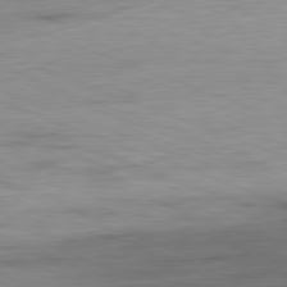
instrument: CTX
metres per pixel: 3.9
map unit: Ap
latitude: -81.7289
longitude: -79.1026
